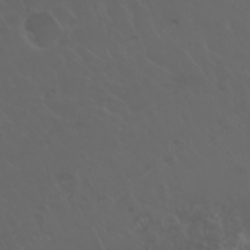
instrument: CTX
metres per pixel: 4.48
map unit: Nhu
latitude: 23.3671
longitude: -64.7624
